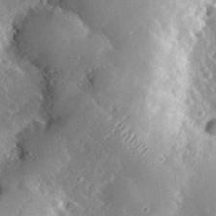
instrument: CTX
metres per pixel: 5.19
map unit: lHvf
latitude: 33.4426
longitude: -85.3293
